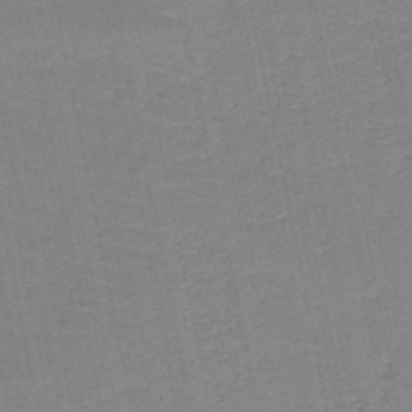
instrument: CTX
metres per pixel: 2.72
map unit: HNb
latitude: -50.2550
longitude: -49.1592
